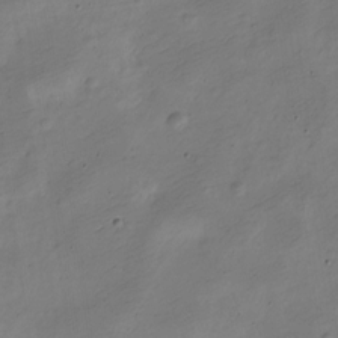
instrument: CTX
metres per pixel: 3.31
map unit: Nve
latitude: -24.6896
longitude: 105.9556
